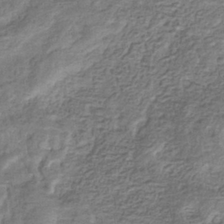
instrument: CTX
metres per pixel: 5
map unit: eHb
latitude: -34.2550
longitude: 77.3699
